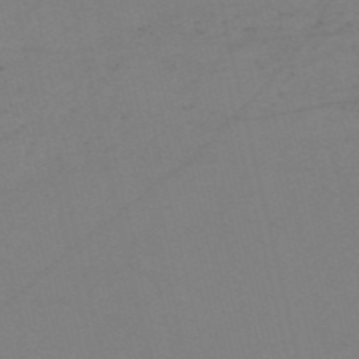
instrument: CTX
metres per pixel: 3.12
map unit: HNb
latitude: -55.3510
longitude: -41.7827
